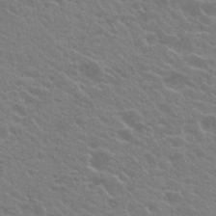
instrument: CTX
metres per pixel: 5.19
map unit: Hto
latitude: 23.7072
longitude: -35.3481
